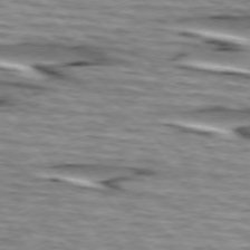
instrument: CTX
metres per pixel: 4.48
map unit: lApd
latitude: 74.6302
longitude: -72.5168
